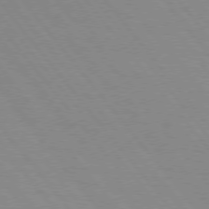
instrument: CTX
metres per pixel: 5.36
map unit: Hpe
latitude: 75.5371
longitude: -143.7639
